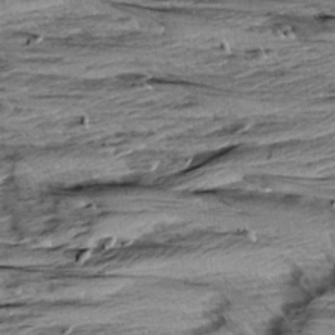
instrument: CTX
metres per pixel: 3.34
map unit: Aa
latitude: 8.8380
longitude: -138.6868
